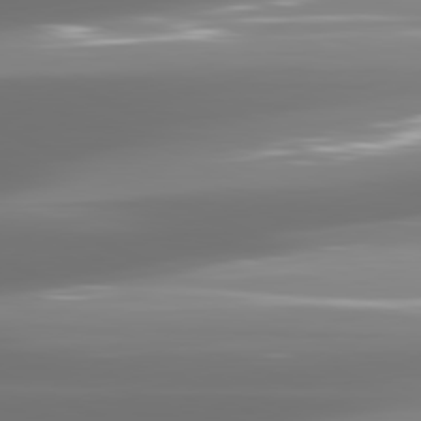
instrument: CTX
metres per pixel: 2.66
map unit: lApd
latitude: 81.4426
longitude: -137.5182
